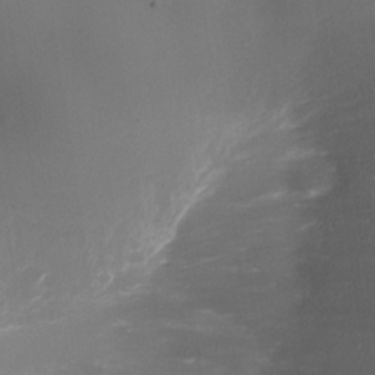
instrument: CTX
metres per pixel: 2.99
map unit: Nhe
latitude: -35.6533
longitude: -90.9325
